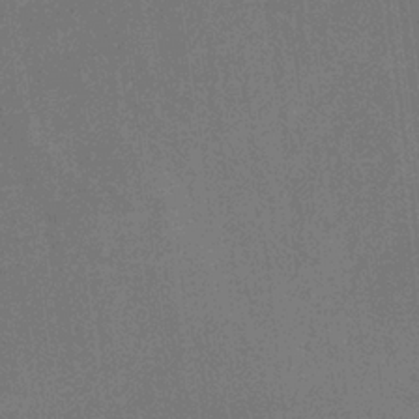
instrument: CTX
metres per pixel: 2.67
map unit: HNb
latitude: -32.3684
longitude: 56.9164
